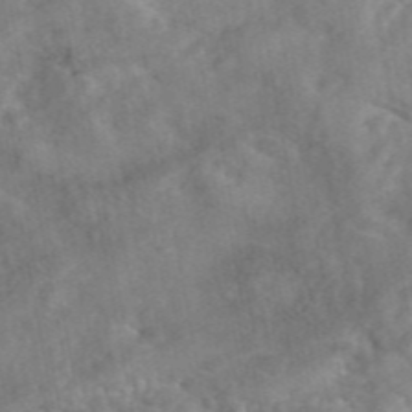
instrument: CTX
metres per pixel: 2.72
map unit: eAb
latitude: 46.5924
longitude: 127.7477
